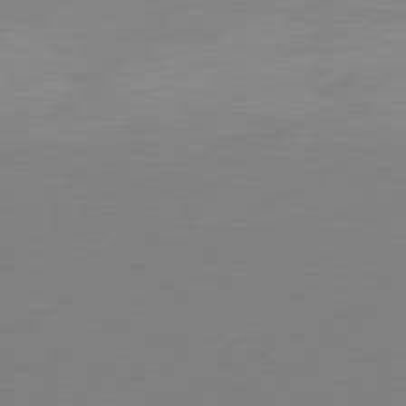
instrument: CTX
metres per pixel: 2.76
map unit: Hpe
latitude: -81.7289
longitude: 13.6533
